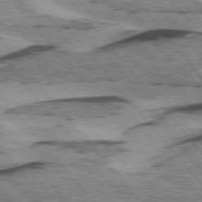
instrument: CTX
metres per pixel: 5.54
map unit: lApd
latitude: 75.2537
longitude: -77.1970
